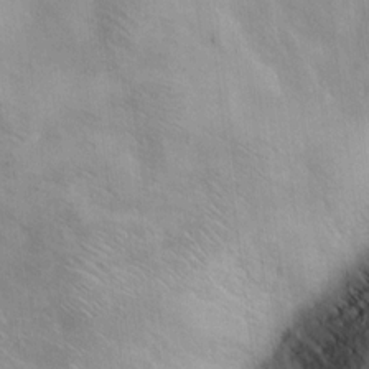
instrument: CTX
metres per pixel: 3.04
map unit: Nhu
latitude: 11.9906
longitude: -27.0648
